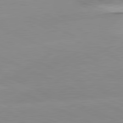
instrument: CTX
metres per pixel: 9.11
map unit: lApd
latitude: 81.5371
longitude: -151.8205
